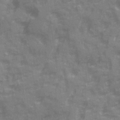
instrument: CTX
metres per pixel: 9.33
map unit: Ave
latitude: 20.5168
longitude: -132.1578
